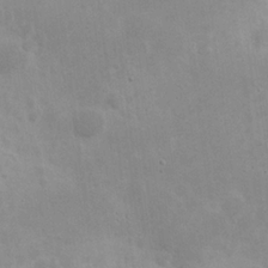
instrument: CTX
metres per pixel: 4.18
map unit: Nhu
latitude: 23.9717
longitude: -71.9717
